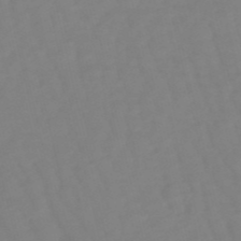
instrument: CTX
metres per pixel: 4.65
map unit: lHb
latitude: -49.6344
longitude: 76.3873
